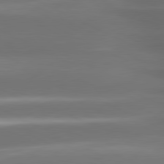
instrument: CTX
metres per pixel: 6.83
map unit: lApd
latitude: 80.9892
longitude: -142.1956
